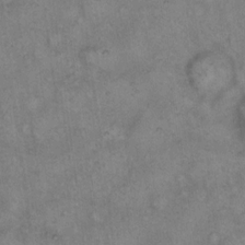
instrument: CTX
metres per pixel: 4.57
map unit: eHh
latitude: 14.3090
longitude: -64.2711
